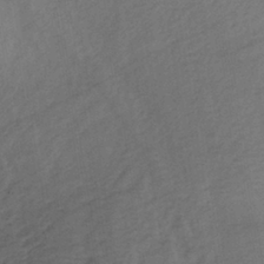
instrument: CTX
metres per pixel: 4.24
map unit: lHb
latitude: -38.1228
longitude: 72.5951
